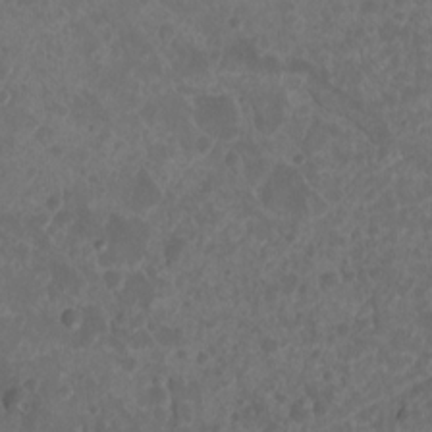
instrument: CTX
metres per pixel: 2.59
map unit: Nhu
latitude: 7.7639
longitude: -19.8772
